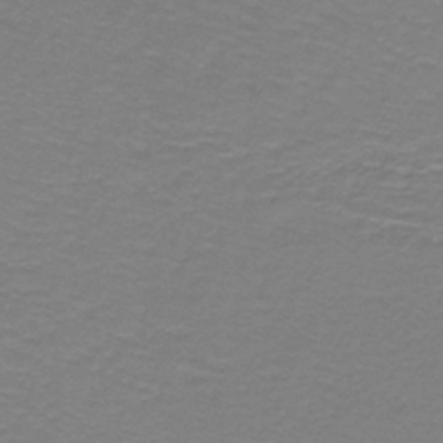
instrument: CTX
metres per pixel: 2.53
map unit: lHb
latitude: -42.2172
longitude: 56.4062
